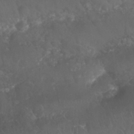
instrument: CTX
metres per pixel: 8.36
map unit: Nhu
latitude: 26.4034
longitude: -63.1403
